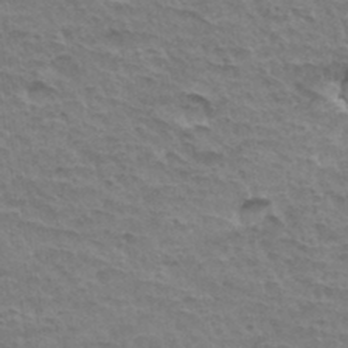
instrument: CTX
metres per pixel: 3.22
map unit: Hto
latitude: 35.1781
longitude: -43.8961
